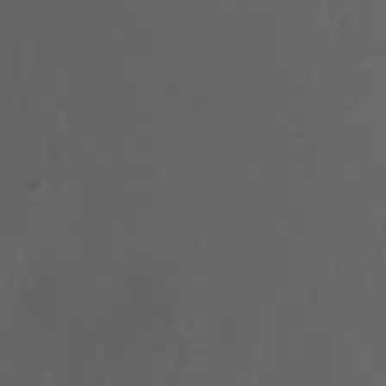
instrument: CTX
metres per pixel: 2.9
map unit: Nhu
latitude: -7.2187
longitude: -79.8584
